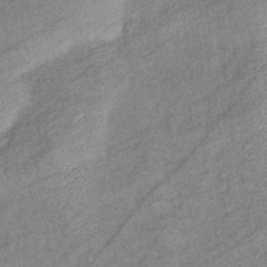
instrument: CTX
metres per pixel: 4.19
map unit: eHb
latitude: -38.7463
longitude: 79.2376
